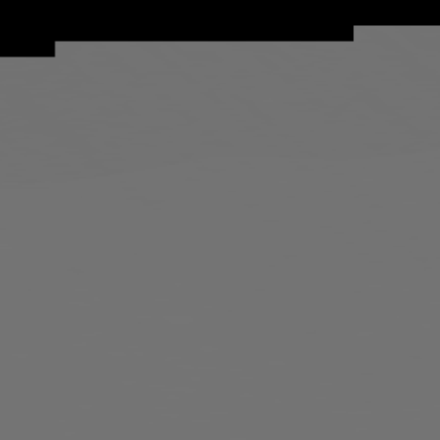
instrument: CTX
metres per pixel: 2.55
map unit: Hpe
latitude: 78.0633
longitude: -142.5168
